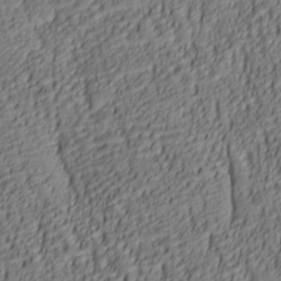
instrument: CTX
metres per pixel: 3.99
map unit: lAa
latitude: 6.3845
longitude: -116.4223
